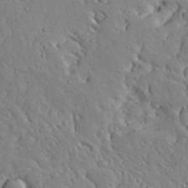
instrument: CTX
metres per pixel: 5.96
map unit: Aa
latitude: 32.4034
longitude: -133.0647
